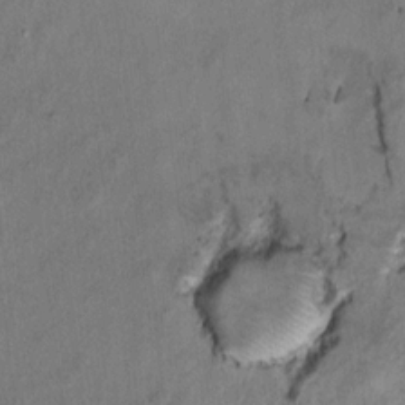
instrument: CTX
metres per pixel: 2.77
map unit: Ht
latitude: 9.4615
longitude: -32.4412
